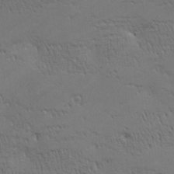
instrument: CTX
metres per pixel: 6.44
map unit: lAa
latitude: -8.5385
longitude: -125.0836
